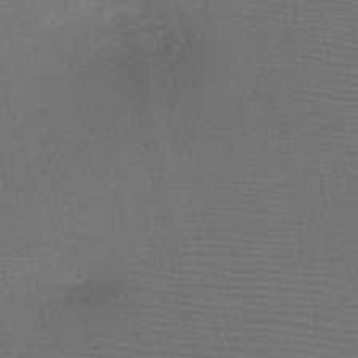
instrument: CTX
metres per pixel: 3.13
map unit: HNb
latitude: -47.8422
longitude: -41.4426
